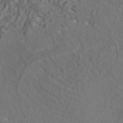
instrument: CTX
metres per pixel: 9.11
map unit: ANa
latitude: 41.3103
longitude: 54.2362
